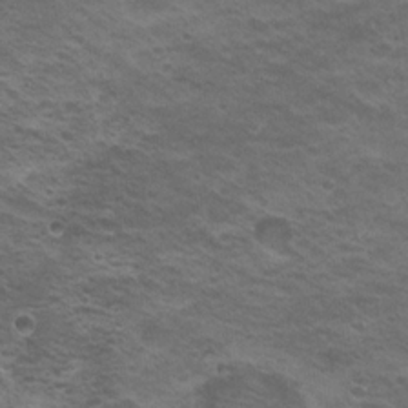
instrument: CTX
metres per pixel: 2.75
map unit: Nhu
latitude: 20.1767
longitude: -31.1026
